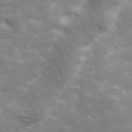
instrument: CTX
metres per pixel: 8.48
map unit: Hve
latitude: 31.3482
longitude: 149.7100
